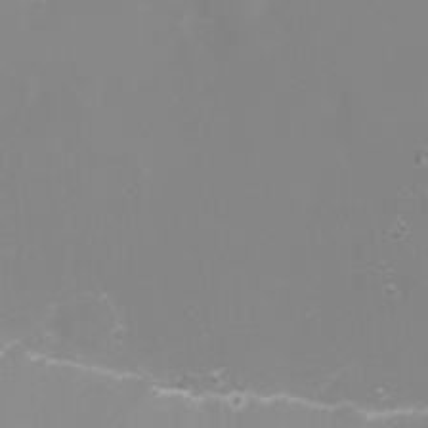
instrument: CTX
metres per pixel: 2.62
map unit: eHh
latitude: -4.5573
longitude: -75.1025
